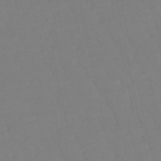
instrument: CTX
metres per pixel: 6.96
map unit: eHb
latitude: -50.2173
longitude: 77.5210
